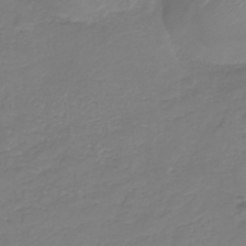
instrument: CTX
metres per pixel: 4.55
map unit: HNb
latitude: -35.7100
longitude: 51.1620
